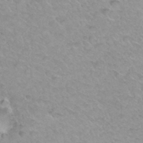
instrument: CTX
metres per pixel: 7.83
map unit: Hto
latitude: 34.8758
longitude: -48.6490
